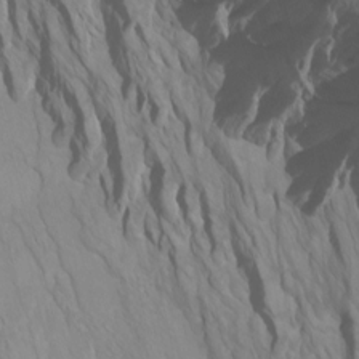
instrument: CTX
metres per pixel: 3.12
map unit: Htu
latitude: -7.3887
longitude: -66.1577
